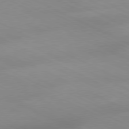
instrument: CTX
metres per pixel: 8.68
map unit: Ap
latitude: -81.2943
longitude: -94.6680
